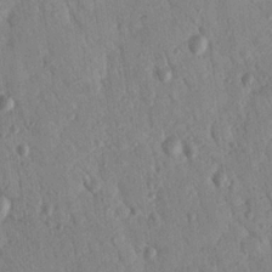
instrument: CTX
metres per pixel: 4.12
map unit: Nhu
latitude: 18.3089
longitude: -78.1956
